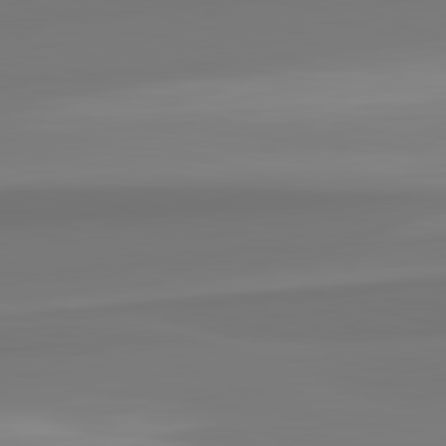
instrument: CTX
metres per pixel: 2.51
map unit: lApd
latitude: 82.5923
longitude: 173.5588
